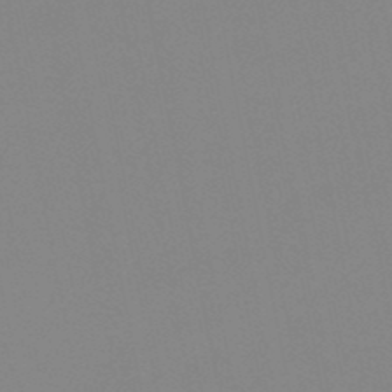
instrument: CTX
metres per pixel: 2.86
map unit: lHb
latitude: -48.4629
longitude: 80.6141
